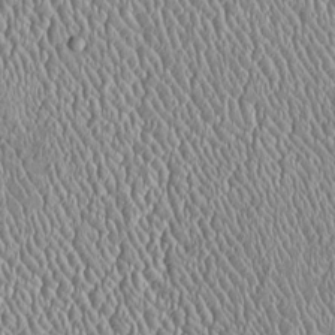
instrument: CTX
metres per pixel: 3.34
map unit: Htu
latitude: -6.1417
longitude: 157.3321
